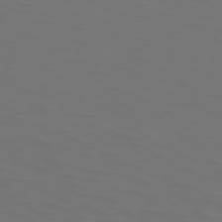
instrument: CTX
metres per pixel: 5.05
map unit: Hpe
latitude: 74.1767
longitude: -125.5560
